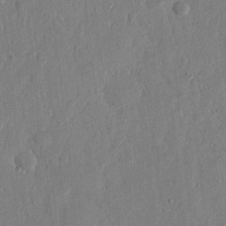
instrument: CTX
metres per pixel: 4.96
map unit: eHh
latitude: 12.8758
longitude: -68.0444
